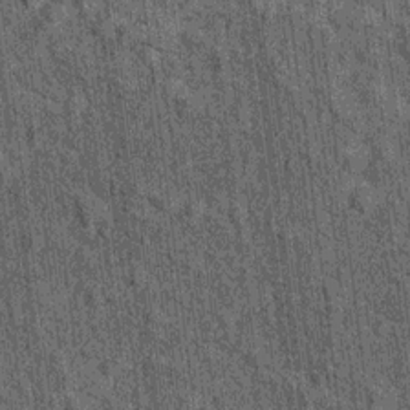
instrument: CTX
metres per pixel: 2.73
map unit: Hto
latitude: 15.0081
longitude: -35.9150
